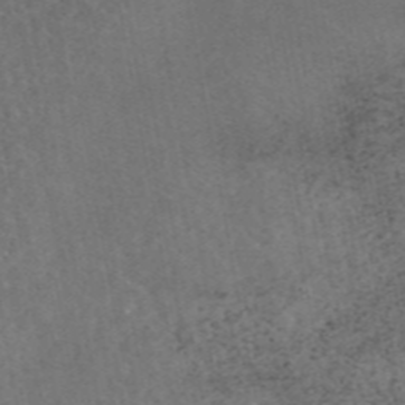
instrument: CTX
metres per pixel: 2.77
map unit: eAb
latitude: 45.4993
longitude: 124.1606
